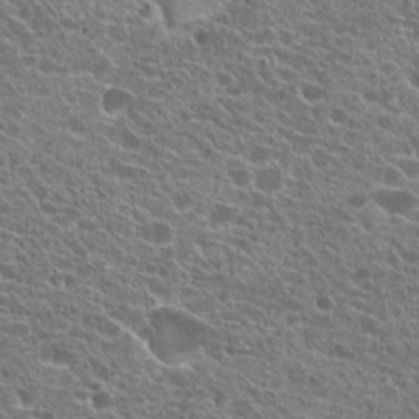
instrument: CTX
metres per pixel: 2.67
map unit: Hto
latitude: 21.7450
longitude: -39.9339
